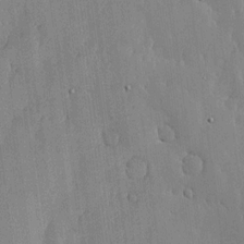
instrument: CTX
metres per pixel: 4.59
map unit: lHvf
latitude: 18.2144
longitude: -115.9150
